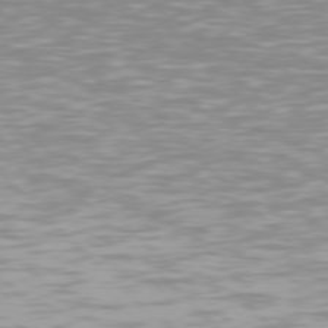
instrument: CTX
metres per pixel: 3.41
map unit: Hpe
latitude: 77.5371
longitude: -175.1025
